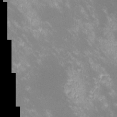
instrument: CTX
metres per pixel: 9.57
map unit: lHvf
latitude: -13.3510
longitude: -100.2712
